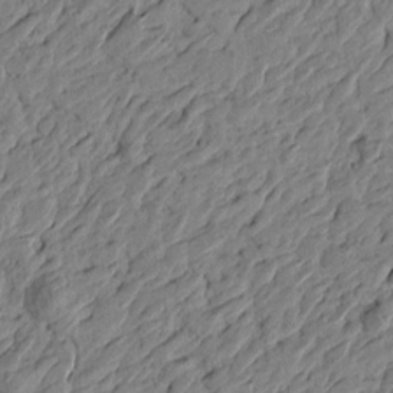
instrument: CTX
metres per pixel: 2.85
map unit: Htu
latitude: -3.2186
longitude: -179.8017
